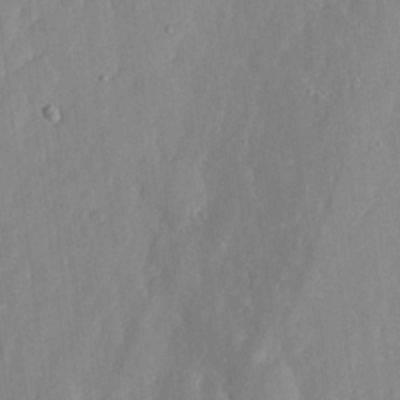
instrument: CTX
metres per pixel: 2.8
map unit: lHvf
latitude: 17.4049
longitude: -115.2159
